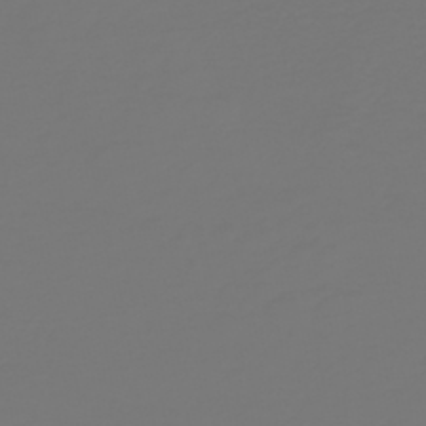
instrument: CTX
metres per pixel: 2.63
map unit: HNb
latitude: -47.1809
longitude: 51.8989
